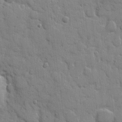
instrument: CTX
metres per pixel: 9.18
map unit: eHh
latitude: 8.6113
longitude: -66.9891
